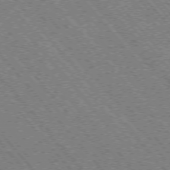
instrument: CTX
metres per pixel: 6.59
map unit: Hpe
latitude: -75.6911
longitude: -13.0270
